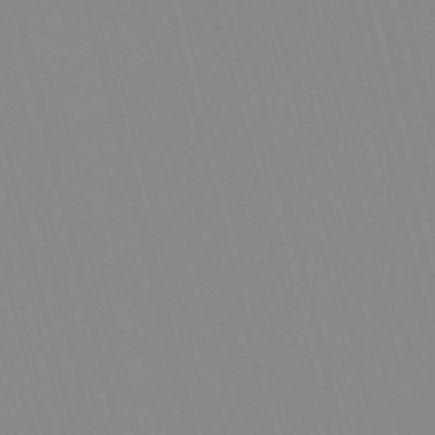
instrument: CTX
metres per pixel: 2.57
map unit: Nve
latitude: -57.1242
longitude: 61.7667
